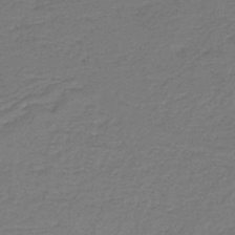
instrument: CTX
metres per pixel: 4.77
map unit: lHb
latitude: -38.2551
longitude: 56.8219
